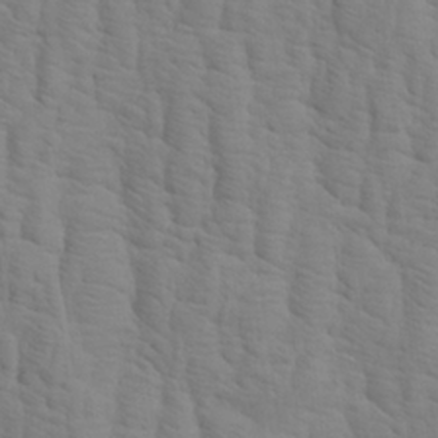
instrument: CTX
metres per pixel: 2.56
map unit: Aa
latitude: 21.1970
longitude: -142.4034
